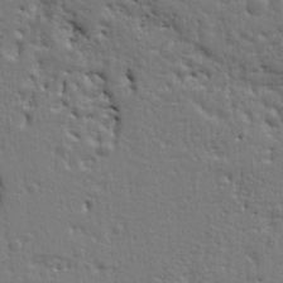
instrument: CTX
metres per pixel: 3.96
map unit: Ht
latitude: 9.7639
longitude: -76.6301
